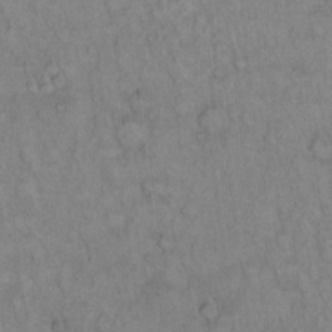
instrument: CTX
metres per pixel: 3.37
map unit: Hto
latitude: 12.8758
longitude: -57.6693
